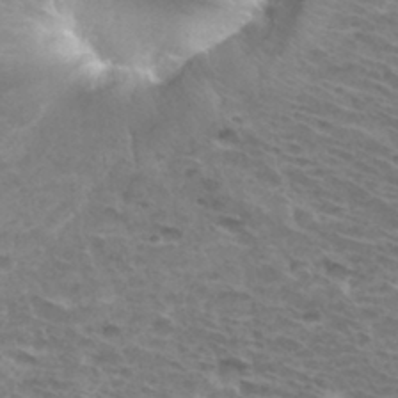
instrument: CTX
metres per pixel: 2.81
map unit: Hto
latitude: 32.6679
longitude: -41.3859
